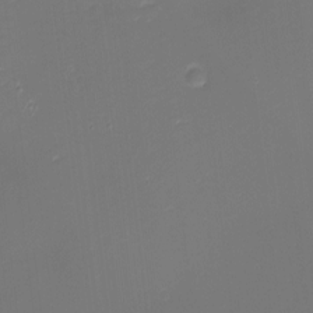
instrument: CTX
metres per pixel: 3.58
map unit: eHh
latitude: -1.4833
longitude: -80.2522
